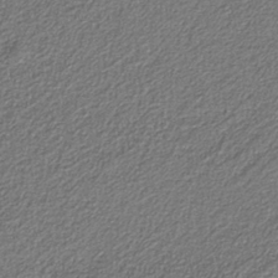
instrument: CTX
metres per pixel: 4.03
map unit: eAb
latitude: -38.8975
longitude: 51.6344
